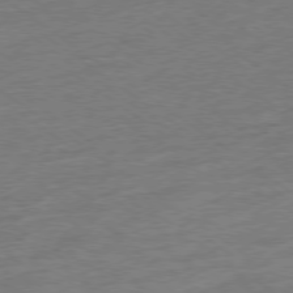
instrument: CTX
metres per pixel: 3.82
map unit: Ap
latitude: -78.9919
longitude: -67.9339
